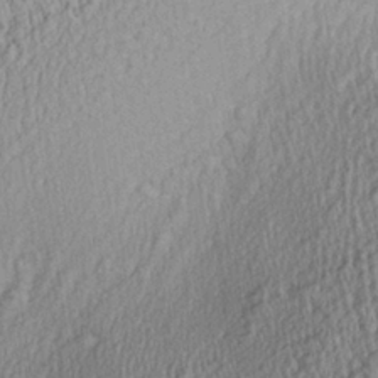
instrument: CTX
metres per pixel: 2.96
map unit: Aa
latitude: 27.9717
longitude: -135.9528
